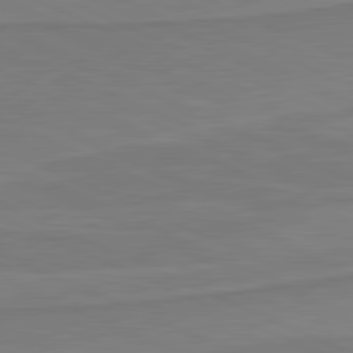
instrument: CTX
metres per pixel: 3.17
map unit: lApd
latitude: 81.4426
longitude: 169.1431
